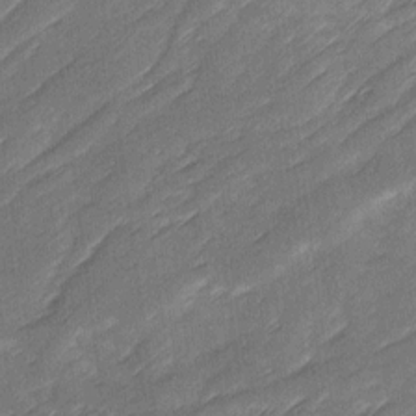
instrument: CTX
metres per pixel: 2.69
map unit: Ave
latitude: 16.5357
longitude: -136.2334
